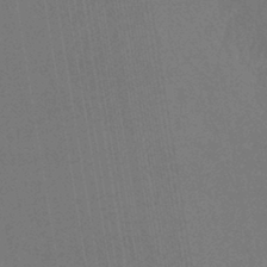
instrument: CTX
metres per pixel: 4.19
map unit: lHb
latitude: -41.0108
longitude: 69.6532
